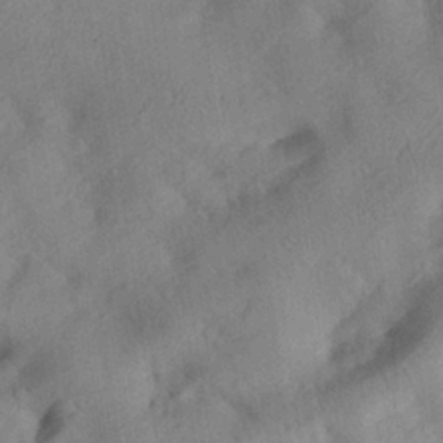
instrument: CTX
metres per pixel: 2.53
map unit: Aa
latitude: 26.3278
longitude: -143.7072
